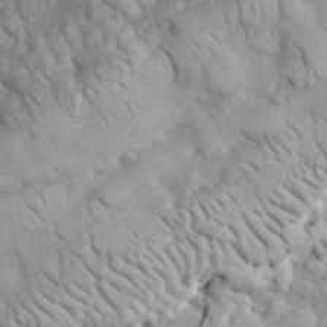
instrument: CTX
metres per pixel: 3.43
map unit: lHvf
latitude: 34.8569
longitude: -86.5734
